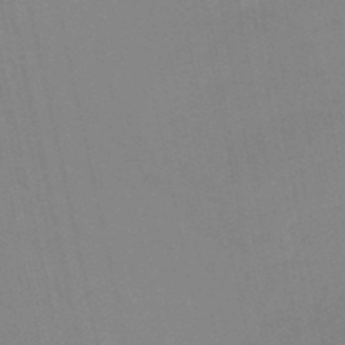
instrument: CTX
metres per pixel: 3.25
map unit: lHb
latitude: -48.8219
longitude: 75.4833
